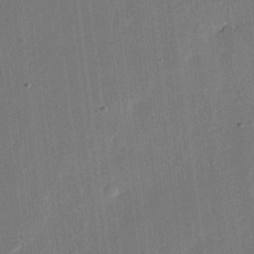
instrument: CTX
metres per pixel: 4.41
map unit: eHh
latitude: 11.0459
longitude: -70.0822
